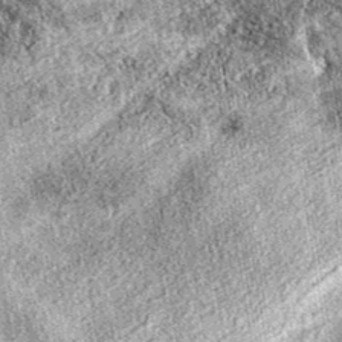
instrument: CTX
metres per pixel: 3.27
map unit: eAb
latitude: 38.3845
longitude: 111.8611
